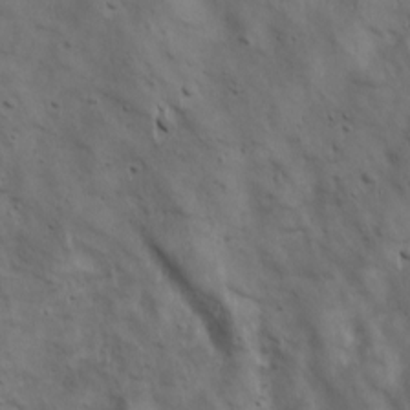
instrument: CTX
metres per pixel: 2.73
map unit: Ave
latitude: 17.1781
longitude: -133.2159
